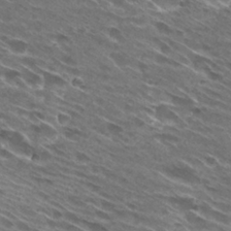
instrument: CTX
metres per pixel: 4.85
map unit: Hto
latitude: 29.0647
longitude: -43.7072
